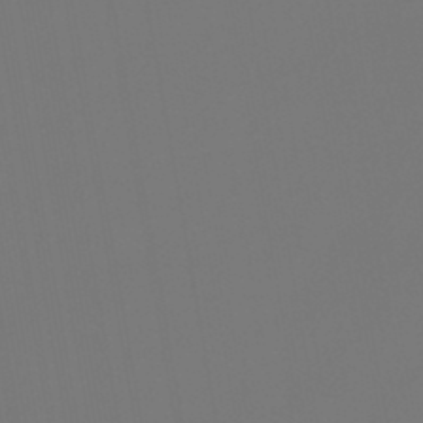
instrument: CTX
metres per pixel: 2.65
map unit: lHb
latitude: -47.0675
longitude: 71.1998
